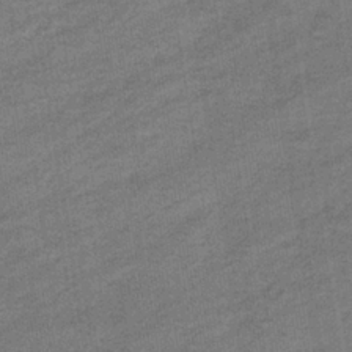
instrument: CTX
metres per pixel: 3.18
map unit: eHb
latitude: -36.5384
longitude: 77.5399
